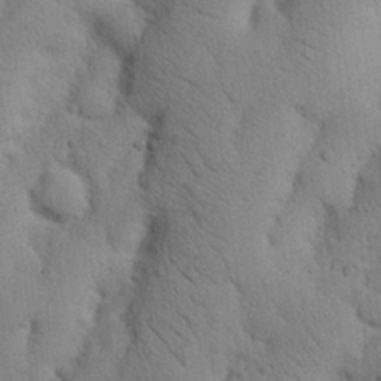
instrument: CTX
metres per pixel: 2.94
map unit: Nhu
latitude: 20.8380
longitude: -74.5546
